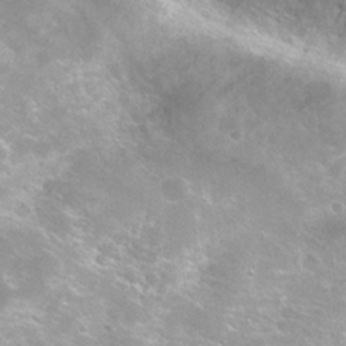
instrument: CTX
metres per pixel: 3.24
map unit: Hto
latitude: 30.5546
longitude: -47.5183
